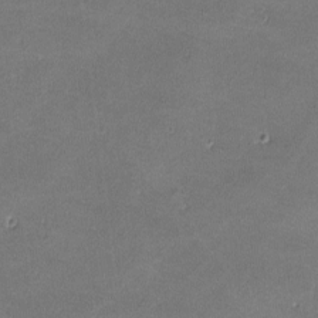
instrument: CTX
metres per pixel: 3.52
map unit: lHvf
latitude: -11.4832
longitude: -103.1592
